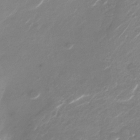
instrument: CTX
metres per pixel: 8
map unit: Nhu
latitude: -27.9367
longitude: -67.9528
